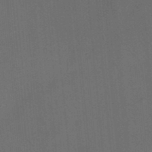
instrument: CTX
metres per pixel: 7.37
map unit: HNhu
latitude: 12.3090
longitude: 10.8975
